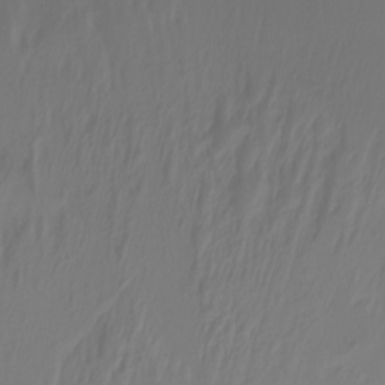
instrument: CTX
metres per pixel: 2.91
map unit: Nhu
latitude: -8.4062
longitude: -79.6316
